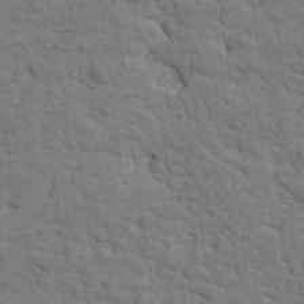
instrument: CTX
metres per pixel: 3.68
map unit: Htu
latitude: -1.5966
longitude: 179.8611
